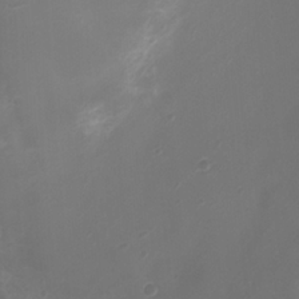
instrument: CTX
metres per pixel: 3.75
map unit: Ht
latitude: -2.4440
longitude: -19.5560
